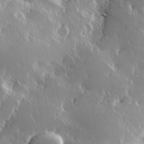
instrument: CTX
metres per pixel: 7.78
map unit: Hve
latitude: 23.6694
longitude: 146.0661
